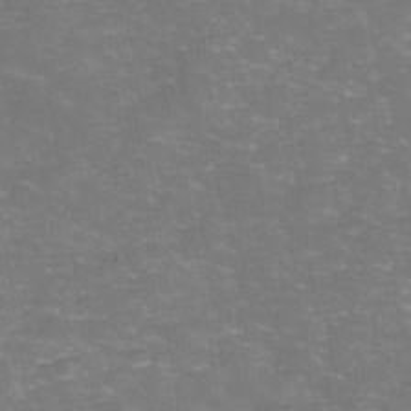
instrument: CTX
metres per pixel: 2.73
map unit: Hve
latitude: -30.8408
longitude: 95.2187
